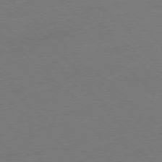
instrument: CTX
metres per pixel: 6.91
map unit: Ap
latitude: -78.1039
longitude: -57.4426
